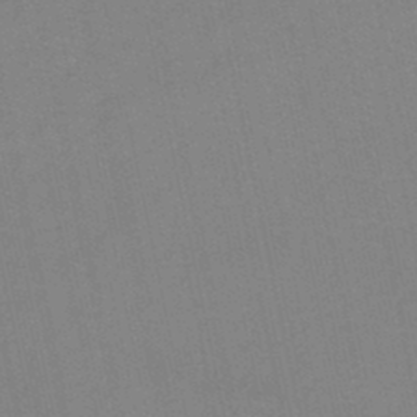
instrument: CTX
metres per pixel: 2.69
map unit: HNb
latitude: -45.6344
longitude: -41.6127
